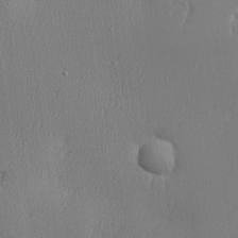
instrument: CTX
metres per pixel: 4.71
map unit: lHvf
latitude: 23.1781
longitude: 141.6911
